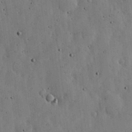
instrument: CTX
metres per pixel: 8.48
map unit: lHvf
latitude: 19.3670
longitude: -114.3845
